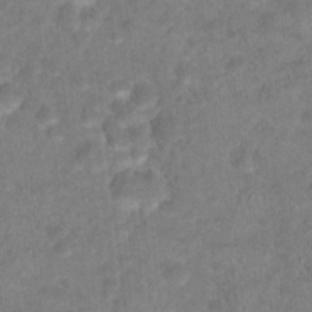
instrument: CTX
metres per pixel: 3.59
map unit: Hto
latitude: 18.7435
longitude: -39.1592
